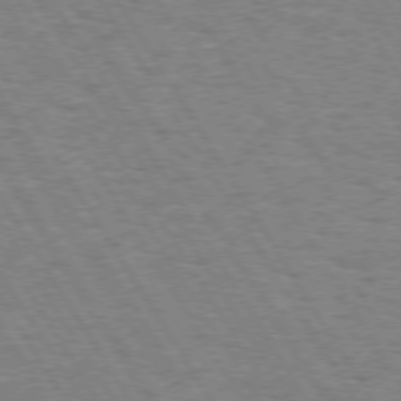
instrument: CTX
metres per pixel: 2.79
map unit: Hpe
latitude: 73.3860
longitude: -143.3671
